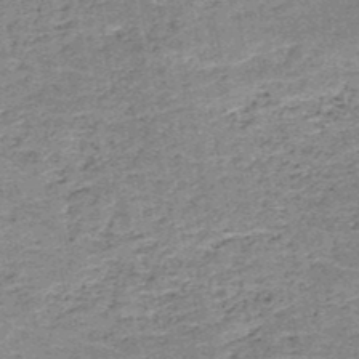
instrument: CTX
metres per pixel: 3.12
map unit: HNb
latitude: -49.7478
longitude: -49.4615
